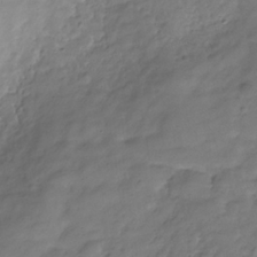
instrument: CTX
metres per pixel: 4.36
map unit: Hve
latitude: -31.6911
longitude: 91.6155
